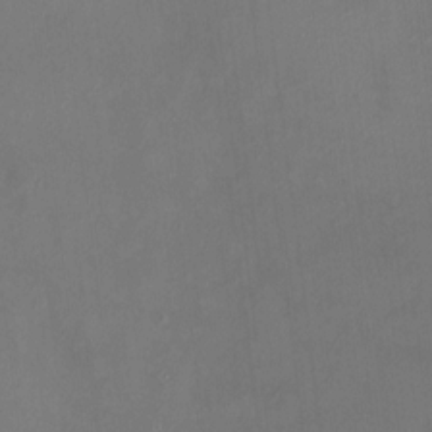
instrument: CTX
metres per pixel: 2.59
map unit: HNhu
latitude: 7.2915
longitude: 8.5574
